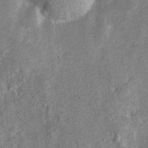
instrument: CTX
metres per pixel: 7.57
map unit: Nve
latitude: -23.9745
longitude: 107.1998
